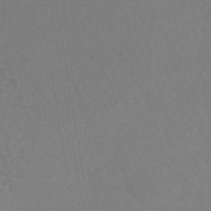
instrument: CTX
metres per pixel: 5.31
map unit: lHb
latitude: -43.1809
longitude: 73.4454
